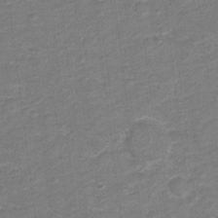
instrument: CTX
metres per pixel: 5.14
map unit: Hto
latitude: 5.8583
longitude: -31.4616
